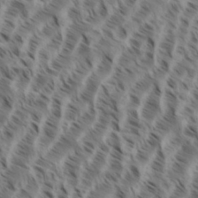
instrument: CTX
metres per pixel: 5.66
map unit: eHh
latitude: 35.2537
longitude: -138.7057
